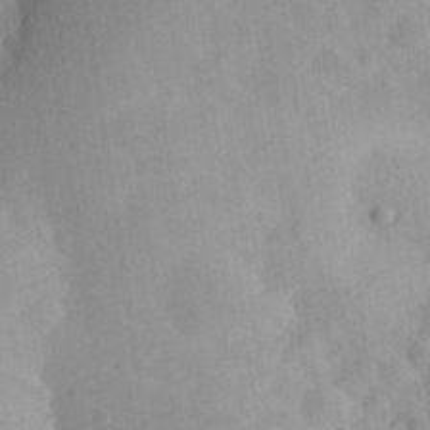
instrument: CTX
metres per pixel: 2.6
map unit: Aa
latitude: 28.3845
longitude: -145.6694
